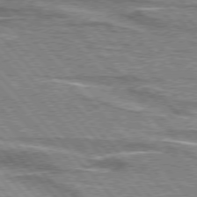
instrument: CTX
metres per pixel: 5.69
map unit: lApd
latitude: 76.0633
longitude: -81.1592
